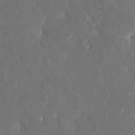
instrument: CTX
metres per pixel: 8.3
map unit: eHh
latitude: 4.7813
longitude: -70.0633
